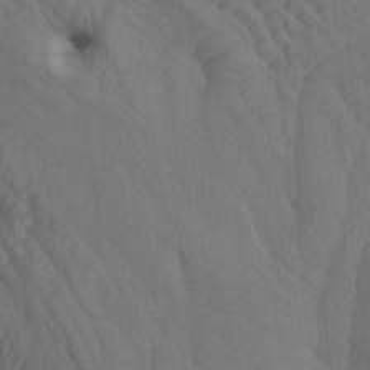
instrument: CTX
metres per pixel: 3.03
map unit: Htu
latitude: -7.5588
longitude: -68.4790
